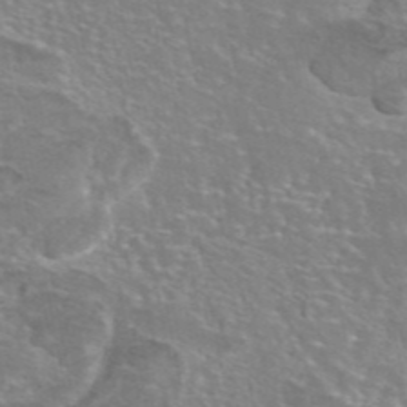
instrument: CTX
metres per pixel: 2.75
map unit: eAb
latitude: 45.4804
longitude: 106.1984
